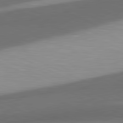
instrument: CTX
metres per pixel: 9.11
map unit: lApd
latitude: 81.5560
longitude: 138.6708
